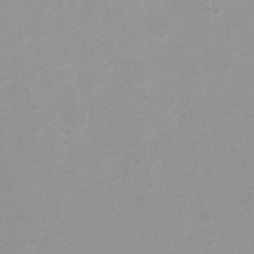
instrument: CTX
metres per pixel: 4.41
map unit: Ht
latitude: 3.7638
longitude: -22.8191
